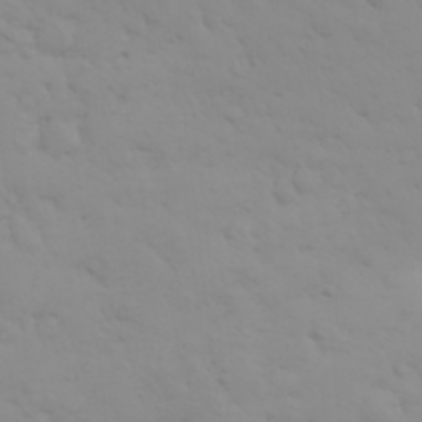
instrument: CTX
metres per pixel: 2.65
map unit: HNhu
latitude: 6.8947
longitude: 14.0850
